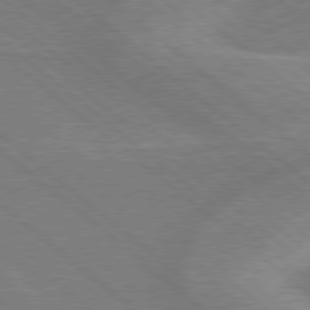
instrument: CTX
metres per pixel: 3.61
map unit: Hpe
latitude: 78.2145
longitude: -153.3104
